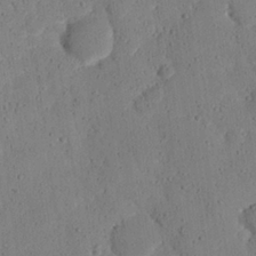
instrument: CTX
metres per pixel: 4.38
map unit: eHh
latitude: 25.8772
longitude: -80.0255
